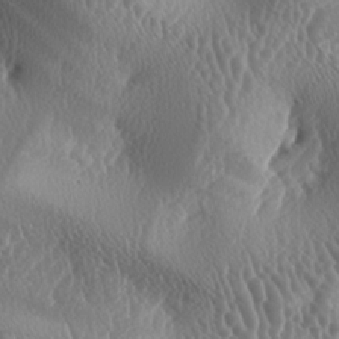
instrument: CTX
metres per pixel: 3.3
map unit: lAa
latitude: -6.2928
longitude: -128.8191
